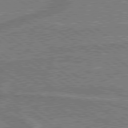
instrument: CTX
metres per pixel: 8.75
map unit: lApd
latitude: 79.3482
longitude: 175.2753
